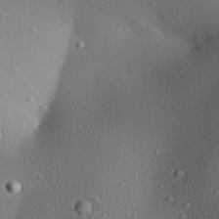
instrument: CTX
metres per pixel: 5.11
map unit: Aa
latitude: 25.9906
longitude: -136.8002
